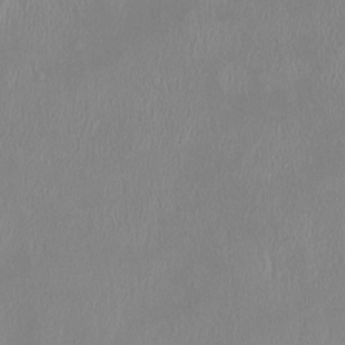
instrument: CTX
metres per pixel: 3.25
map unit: HNhu
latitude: 1.6505
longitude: -6.3089
